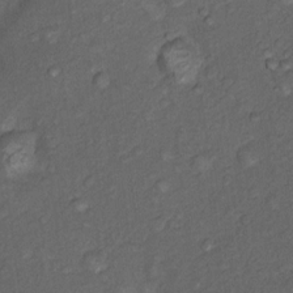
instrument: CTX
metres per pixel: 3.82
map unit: Nhu
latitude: 10.4412
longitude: -26.5735
